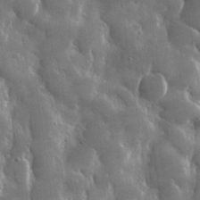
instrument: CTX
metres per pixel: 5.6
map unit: lHvf
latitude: 31.7450
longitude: -92.4601
